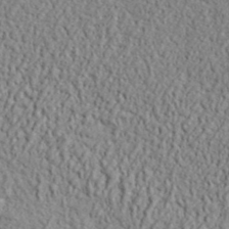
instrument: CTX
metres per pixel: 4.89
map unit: lHvf
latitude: 42.3089
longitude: -87.4804
